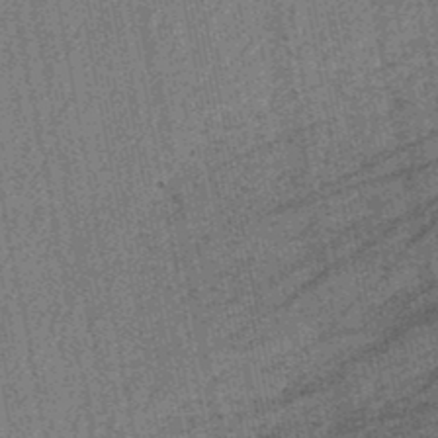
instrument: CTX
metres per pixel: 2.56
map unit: lHb
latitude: -47.5966
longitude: 75.7856
